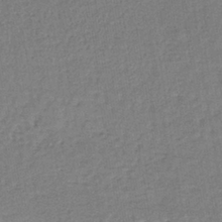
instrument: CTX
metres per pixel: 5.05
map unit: lHb
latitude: -38.1228
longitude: 60.0094
